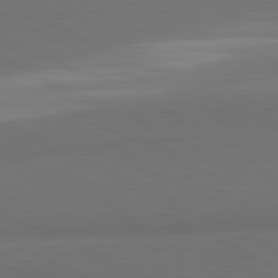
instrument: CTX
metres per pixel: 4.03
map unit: lApd
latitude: 81.8394
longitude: 158.2739
